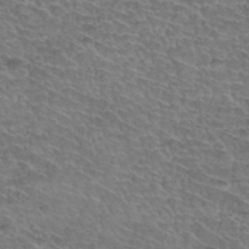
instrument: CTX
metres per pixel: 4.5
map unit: Hto
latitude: 34.9135
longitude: -44.3467
